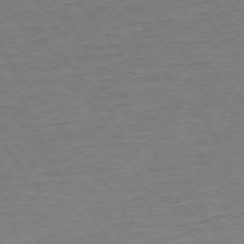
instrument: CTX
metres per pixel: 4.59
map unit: Ap
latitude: -75.1998
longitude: -85.0648
